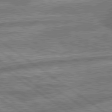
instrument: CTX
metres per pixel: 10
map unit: lApd
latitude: 79.8395
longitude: -170.7624
